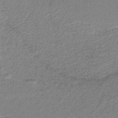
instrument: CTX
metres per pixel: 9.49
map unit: lHb
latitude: -40.4629
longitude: 51.7100
